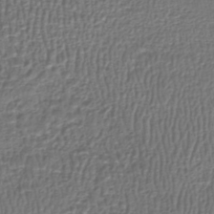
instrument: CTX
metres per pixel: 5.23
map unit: HNhu
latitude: -46.7652
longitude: 103.9556
